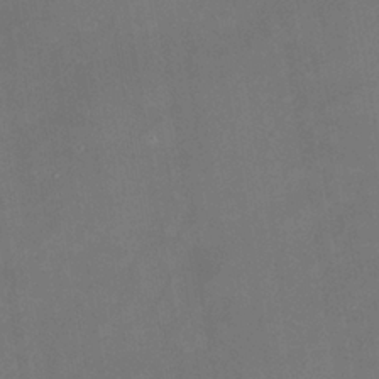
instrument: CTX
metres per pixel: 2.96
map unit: HNhu
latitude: 7.9906
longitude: 9.9556
